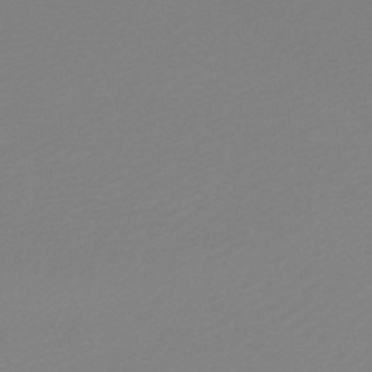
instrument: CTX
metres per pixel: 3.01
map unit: lHb
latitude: -48.4818
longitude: 65.6911
